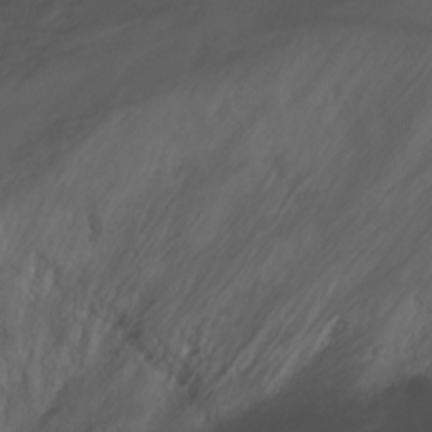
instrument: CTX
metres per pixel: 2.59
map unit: Nhu
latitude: -11.9367
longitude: -35.8583
